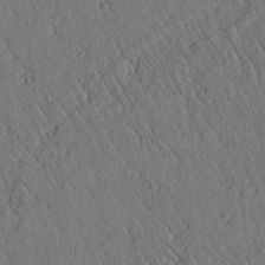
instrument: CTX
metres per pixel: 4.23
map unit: lAvf
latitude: 4.9136
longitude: 159.1431
